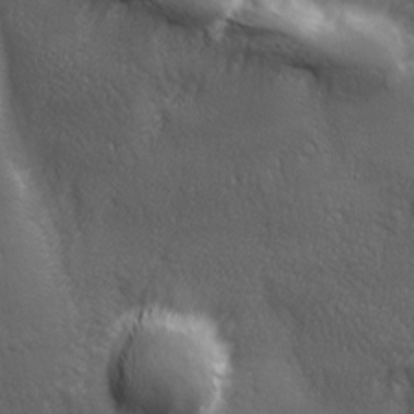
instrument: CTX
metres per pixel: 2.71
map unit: lAa
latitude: -6.6518
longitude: -121.8017
